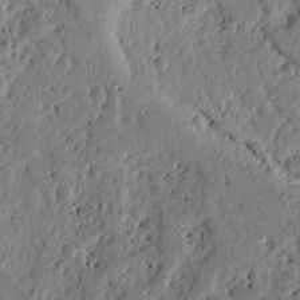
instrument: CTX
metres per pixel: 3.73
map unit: Ht
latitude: 10.4223
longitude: -77.5560
